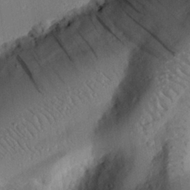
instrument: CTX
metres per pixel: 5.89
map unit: eHh
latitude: 27.4238
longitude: -81.1214
